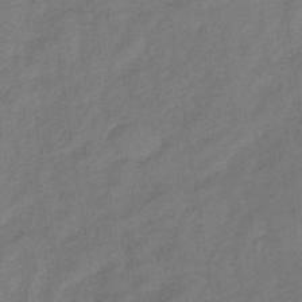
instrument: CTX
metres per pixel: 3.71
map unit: lHb
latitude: -37.1053
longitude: 71.1998
